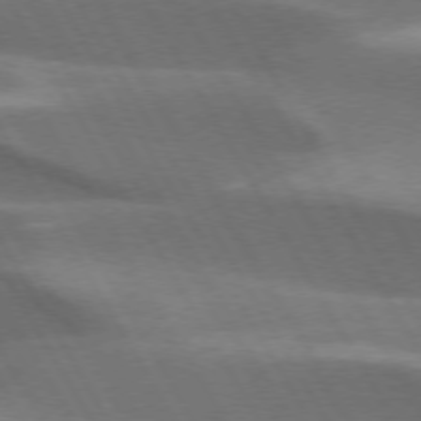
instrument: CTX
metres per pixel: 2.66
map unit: lApd
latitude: 73.5183
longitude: -51.1214
